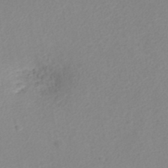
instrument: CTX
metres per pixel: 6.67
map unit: ANa
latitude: 40.5356
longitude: 22.2740
